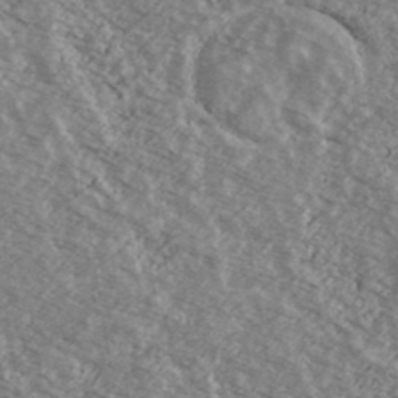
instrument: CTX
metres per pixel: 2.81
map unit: Ave
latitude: 39.1403
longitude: -110.1011
